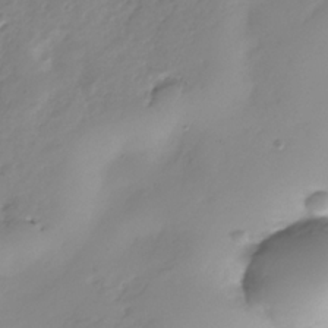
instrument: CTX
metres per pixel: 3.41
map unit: Nhe
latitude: -37.1053
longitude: -112.3089
